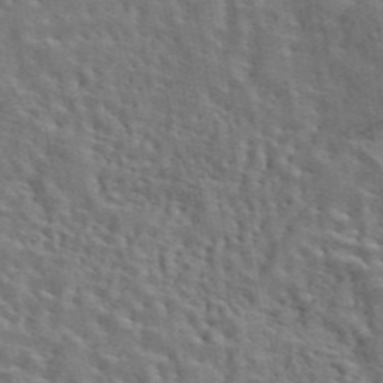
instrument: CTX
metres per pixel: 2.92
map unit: eAb
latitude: 43.8017
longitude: 113.2187
